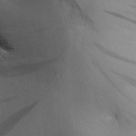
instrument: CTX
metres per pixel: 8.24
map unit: Aa
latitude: 27.1592
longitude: -143.4049
